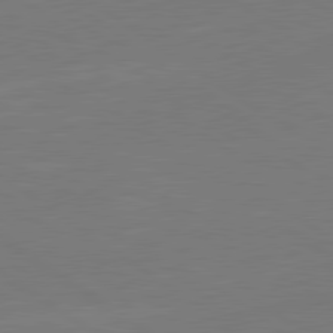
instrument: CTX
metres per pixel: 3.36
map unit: lApd
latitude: 79.9150
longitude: 163.5966
